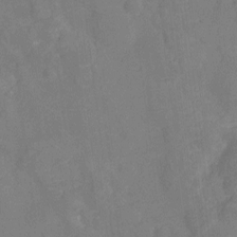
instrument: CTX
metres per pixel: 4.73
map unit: Ht
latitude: -10.5952
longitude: -23.5560
